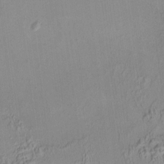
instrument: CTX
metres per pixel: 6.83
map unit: HNhu
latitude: 6.3278
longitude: 9.5210
